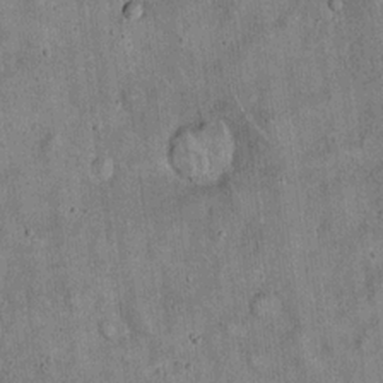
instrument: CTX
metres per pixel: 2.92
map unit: eHh
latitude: 19.6882
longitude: -60.5545
